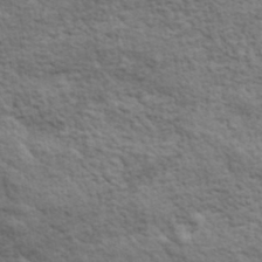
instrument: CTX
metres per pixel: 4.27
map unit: lHvf
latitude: 37.9150
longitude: -89.3860
